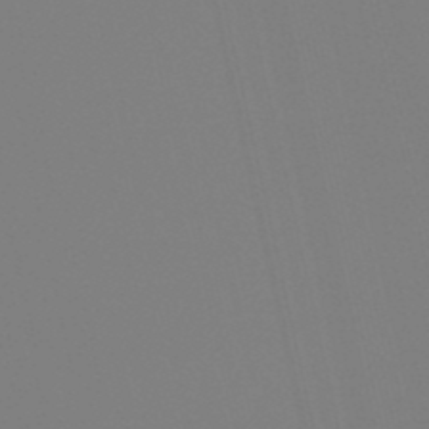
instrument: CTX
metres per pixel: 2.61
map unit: lHb
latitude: -49.3132
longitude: 76.0661
